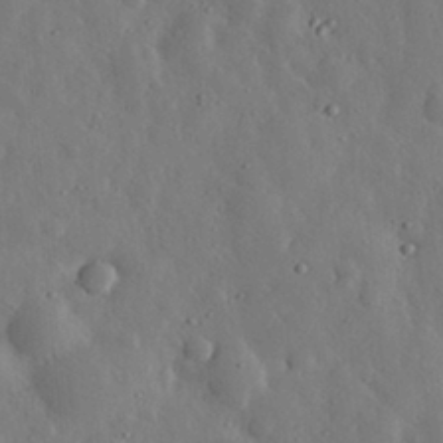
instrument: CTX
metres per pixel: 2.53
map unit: eHh
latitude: 30.5357
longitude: -77.8205
